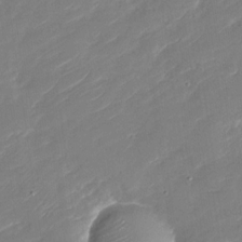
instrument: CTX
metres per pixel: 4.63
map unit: Nhu
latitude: -30.5007
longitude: -72.3846
